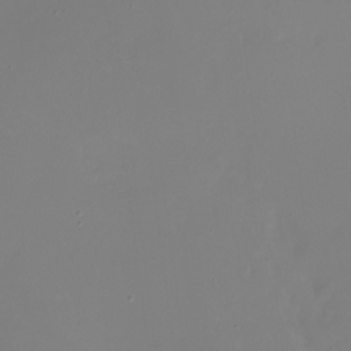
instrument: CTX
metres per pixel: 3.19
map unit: Nhu
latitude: -28.6141
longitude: -79.4616
